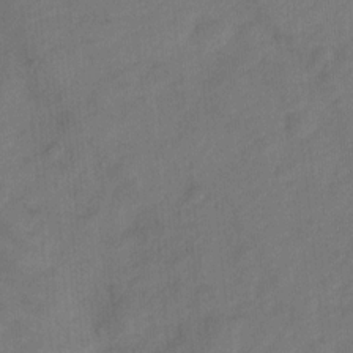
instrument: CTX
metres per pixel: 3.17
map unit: Ht
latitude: 0.0822
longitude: -34.6112
